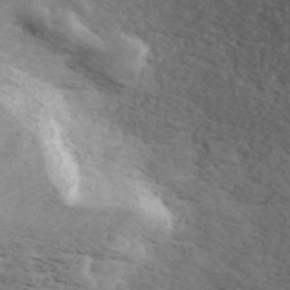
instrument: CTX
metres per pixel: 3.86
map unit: ANa
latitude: 45.1781
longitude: 38.3495
